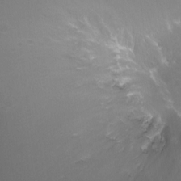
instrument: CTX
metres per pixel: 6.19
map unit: Ht
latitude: -12.6330
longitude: -44.3278
